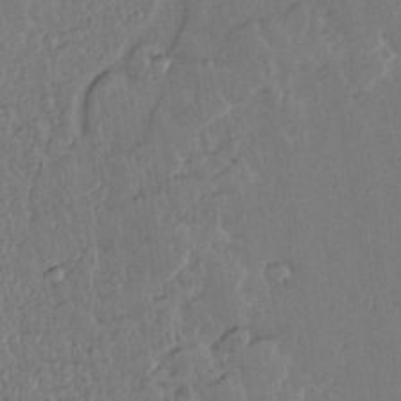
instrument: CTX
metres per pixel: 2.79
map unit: lAvf
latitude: 14.8002
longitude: -127.6127
